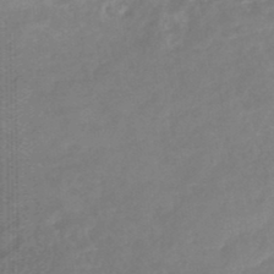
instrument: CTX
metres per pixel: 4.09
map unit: eHb
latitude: -45.6911
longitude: 83.7855
